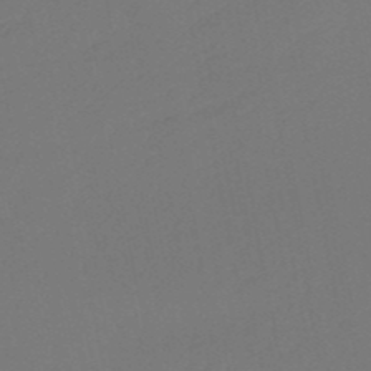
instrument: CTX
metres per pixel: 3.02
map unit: eHb
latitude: -49.7667
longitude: 83.1809
